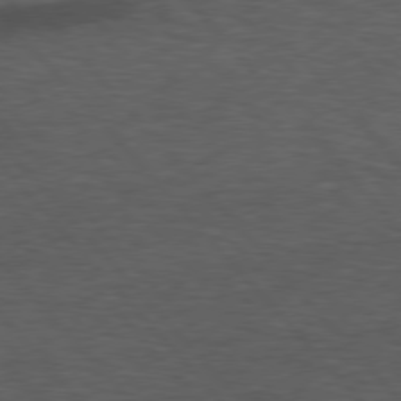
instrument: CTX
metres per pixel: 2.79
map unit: Hpe
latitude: 76.4223
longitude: -157.8205
